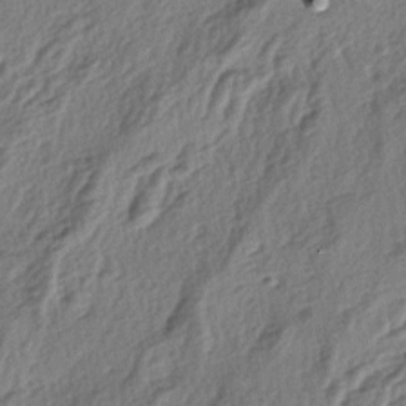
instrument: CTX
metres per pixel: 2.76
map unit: lAa
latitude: -4.3495
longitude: -124.1578
